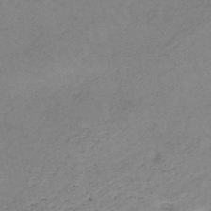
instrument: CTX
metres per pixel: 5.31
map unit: HNb
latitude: -50.5574
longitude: -53.8772
